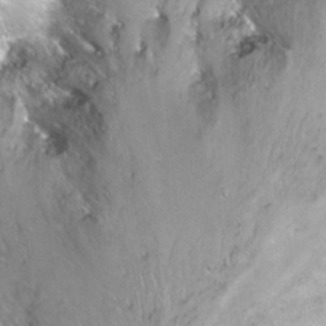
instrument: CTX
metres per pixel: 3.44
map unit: Nhu
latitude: -7.1809
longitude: -46.4979
